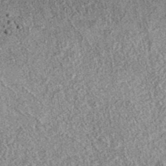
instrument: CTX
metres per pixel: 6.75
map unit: eAb
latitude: 37.3859
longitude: 107.3321
